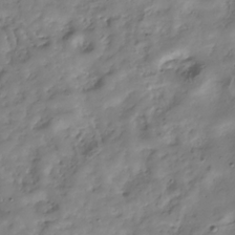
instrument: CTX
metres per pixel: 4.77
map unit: Hve
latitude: -30.6140
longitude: 90.0661
